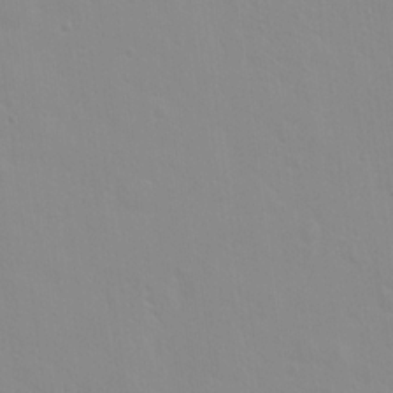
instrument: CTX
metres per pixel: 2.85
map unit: Hto
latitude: 16.8380
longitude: -39.4615
